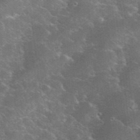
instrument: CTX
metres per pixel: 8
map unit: eHh
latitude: 36.5924
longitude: -66.8946
